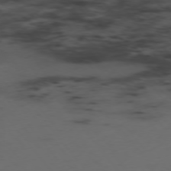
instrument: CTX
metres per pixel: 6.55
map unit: Hpe
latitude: -76.1795
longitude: -10.6113
